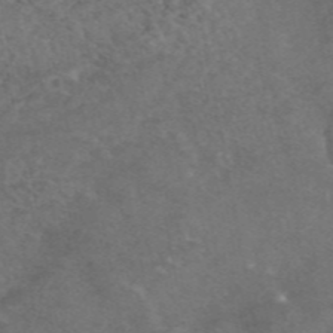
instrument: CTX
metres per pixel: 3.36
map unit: eAb
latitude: 46.3090
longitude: 115.5210
